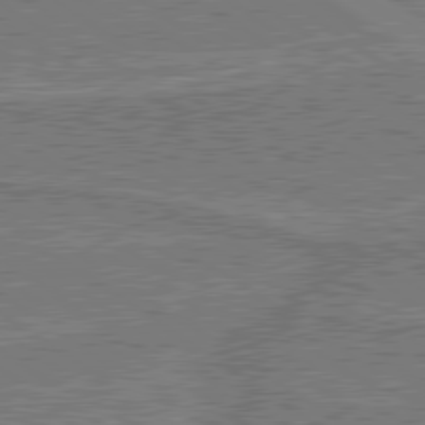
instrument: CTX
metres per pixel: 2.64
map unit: lApd
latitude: 79.8584
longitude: 170.5385
